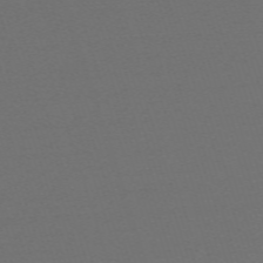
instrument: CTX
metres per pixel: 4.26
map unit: eHh
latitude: -63.9745
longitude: 52.7085
